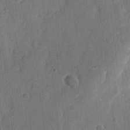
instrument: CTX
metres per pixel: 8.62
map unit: eHh
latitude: 6.8569
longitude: -66.4412
